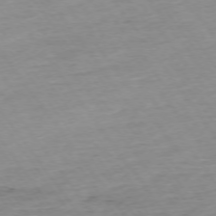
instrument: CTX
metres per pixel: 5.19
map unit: Ap
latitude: -74.6519
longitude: -83.6504
